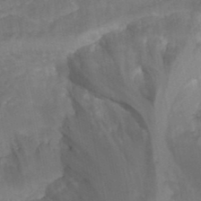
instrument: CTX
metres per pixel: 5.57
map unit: Hto
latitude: 39.1403
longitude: -42.0633
